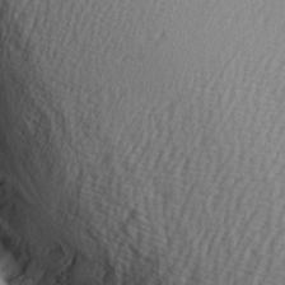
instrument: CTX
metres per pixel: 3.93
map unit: Ave
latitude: 2.0633
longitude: -111.1214
